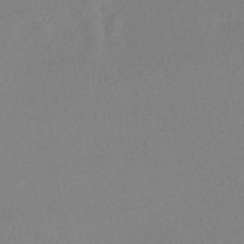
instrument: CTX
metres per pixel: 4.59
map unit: lHb
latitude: -41.6911
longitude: 73.3887
